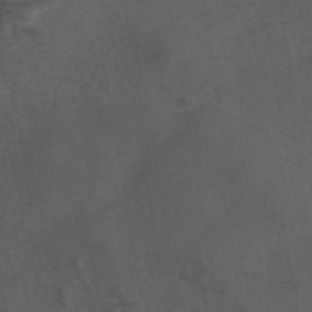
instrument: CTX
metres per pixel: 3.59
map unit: eAb
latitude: 43.7072
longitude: 105.8800
